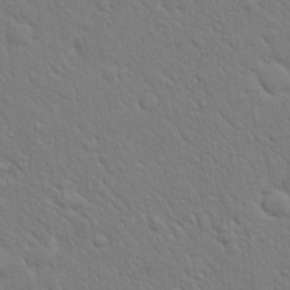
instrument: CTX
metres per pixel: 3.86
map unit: eHh
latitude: 18.4601
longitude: -62.8569
